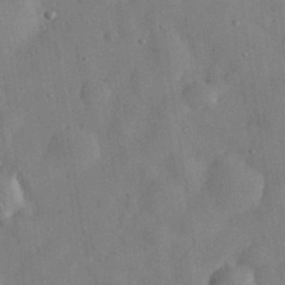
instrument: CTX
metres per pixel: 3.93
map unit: eHh
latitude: 31.0270
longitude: -71.2726
